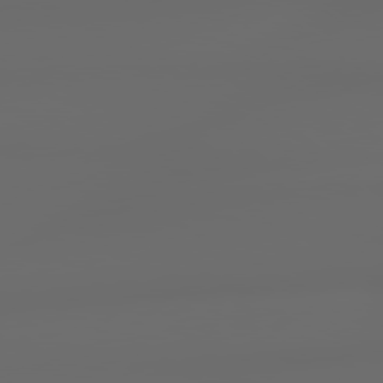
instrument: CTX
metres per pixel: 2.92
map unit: lApd
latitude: 79.2348
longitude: -139.9717
